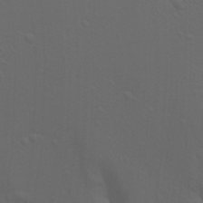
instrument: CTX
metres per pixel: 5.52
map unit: Nhu
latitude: 22.0633
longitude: -73.0648
